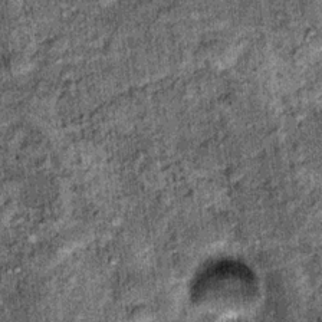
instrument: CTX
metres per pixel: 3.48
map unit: Nhu
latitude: 15.8962
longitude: -32.1388
